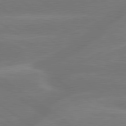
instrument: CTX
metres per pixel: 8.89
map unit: lApd
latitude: 79.8584
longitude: -148.8002
